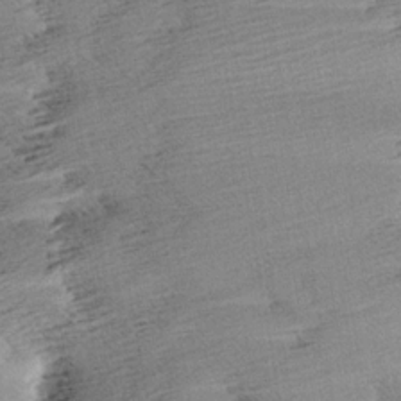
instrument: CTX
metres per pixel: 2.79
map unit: Aa
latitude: 6.0444
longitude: -137.4994
